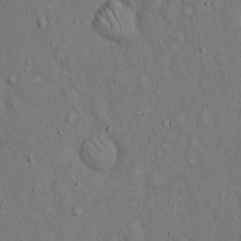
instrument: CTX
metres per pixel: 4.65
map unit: Hto
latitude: 15.0270
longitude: -57.9339
